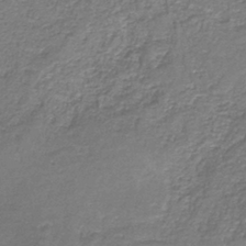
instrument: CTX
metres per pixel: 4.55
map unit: eAb
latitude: -36.6140
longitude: 52.4062
